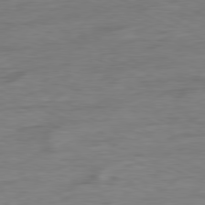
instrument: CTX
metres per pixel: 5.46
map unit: Ap
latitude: -80.4251
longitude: -91.9528
